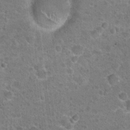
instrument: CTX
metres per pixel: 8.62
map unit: Hto
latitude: 21.7639
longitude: -48.9325
